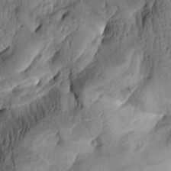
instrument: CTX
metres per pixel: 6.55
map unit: lAa
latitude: 4.3656
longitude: -114.9513
